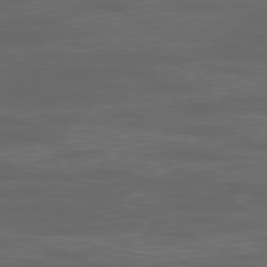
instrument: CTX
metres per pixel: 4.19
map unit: Ap
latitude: -78.9730
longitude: -74.9892
